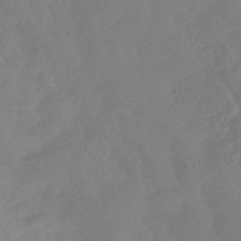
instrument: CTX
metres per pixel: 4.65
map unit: HNhu
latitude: -45.5588
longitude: 91.6155
